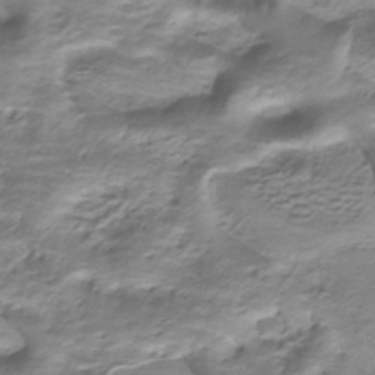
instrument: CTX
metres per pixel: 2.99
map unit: HNhu
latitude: -40.3873
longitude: 108.9542
